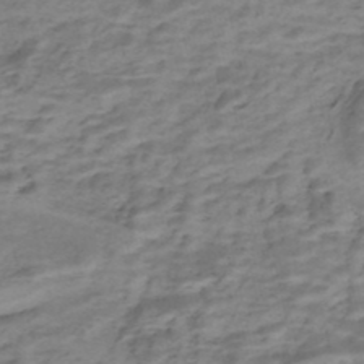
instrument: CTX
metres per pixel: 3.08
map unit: Nhe
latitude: -47.5021
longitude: -171.2348
